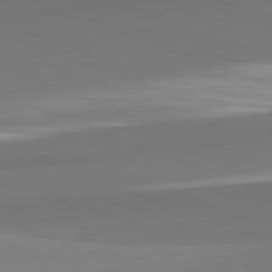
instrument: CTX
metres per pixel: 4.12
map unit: lApd
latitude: 82.3845
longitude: 150.3306
